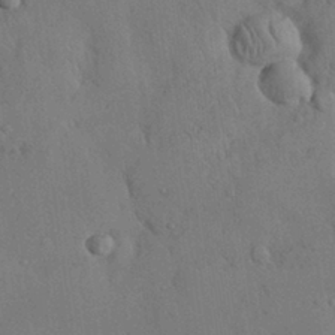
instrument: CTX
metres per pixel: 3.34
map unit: Nhu
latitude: 27.9150
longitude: -69.9339
